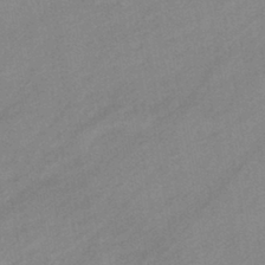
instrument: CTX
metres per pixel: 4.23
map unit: eHb
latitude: -41.2943
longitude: 83.8422
